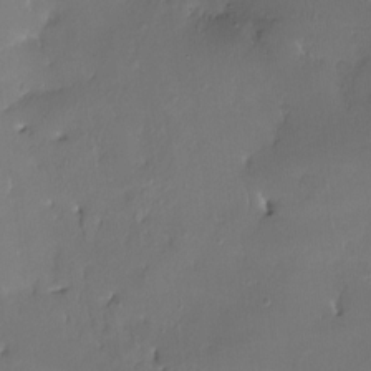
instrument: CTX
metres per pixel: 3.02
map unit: Nhe
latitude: -27.1053
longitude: -110.4601
